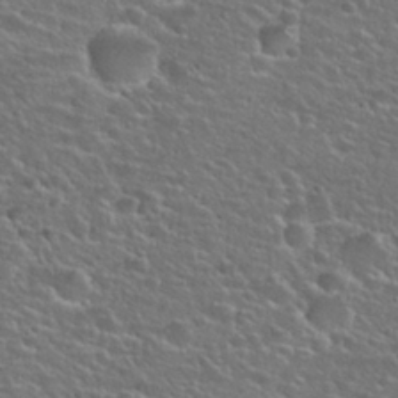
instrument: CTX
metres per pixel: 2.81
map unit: Hto
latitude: 25.9339
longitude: -50.1577
